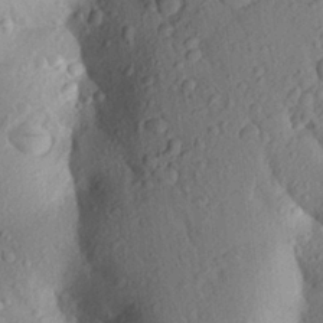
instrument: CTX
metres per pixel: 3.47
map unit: Aa
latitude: 25.0269
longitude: -150.3845
